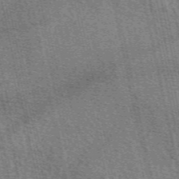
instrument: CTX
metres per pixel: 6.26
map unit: eAb
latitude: 50.5356
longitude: 114.4440
